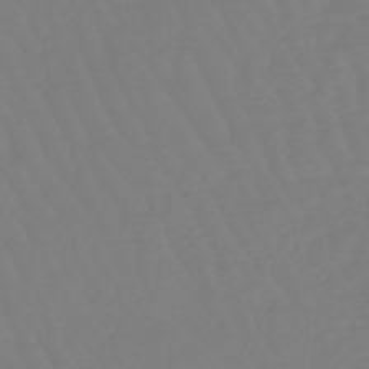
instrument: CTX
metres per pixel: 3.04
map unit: eHb
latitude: -45.8045
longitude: 81.1242
